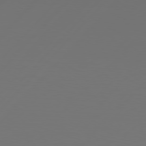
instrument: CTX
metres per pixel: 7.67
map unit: Hpe
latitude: 76.6679
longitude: -137.8017
